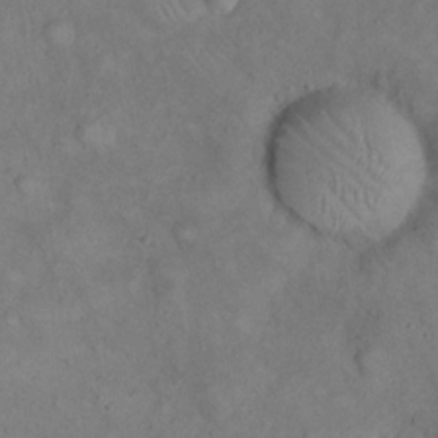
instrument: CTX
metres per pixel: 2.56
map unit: eHh
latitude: 20.8569
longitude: -59.9717
